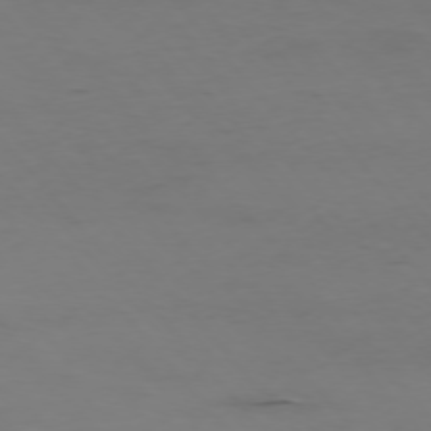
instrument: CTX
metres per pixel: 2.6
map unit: Hpe
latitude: -76.1606
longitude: -17.1403
